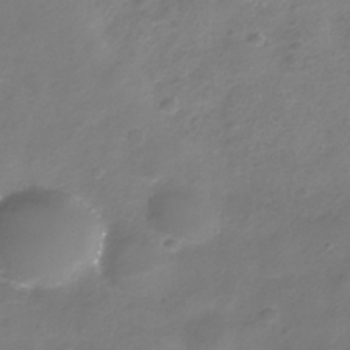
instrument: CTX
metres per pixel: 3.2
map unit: Nhe
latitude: -32.6519
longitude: -88.2712
